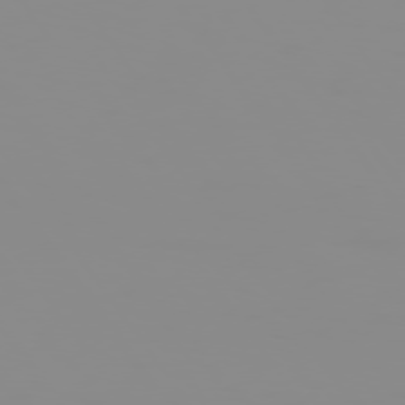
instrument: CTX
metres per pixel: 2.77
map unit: Hpe
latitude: 74.4412
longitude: -128.2711
